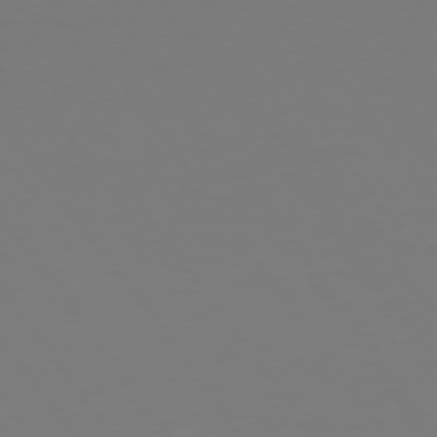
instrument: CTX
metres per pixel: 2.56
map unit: Hpe
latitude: 74.1200
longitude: -123.5182
